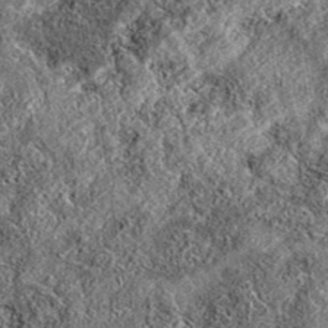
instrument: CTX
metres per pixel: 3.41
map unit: eAb
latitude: 36.7435
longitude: 108.6707
